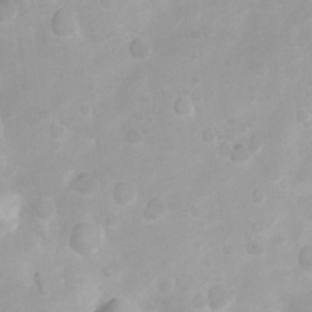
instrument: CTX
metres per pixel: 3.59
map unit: Ht
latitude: 3.9906
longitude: -22.3656
